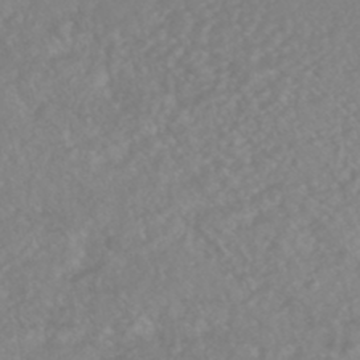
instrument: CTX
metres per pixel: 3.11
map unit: HNhu
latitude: -46.8597
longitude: 97.2187
